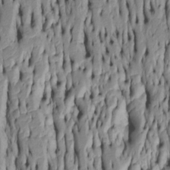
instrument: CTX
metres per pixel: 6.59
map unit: Htu
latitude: -5.4832
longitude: 152.0472
